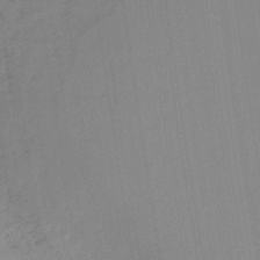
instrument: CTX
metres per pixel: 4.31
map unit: HNb
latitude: -44.8786
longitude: -42.6868
